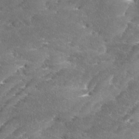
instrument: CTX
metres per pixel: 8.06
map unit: Ave
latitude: 17.2537
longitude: -136.6680
